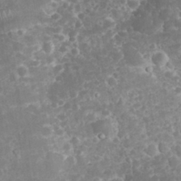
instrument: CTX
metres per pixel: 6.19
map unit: eHh
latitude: 32.6868
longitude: -61.9906
